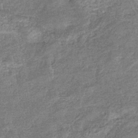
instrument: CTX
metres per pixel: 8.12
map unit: eHb
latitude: -36.2928
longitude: 78.7652
